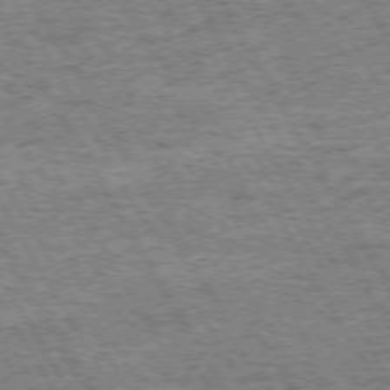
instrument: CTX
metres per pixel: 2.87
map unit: Hpe
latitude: 72.5168
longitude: -127.4804
